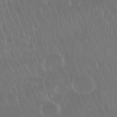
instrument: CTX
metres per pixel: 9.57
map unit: Nhu
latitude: 28.3089
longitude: -62.9514
